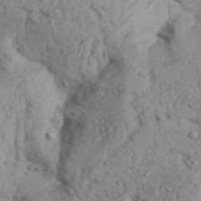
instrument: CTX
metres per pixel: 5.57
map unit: Aa
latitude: 31.1970
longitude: -136.2334
